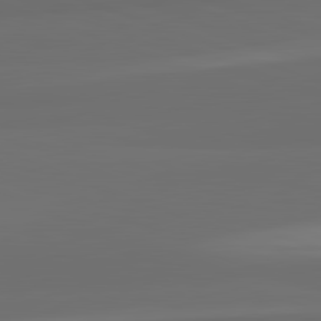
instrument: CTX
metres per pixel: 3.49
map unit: lApd
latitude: 82.6301
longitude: 159.8800
